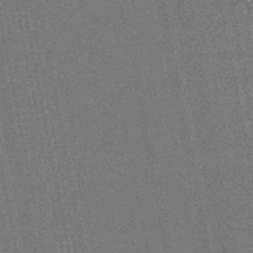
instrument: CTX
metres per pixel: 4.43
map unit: HNb
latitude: -45.3888
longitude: 53.0297
